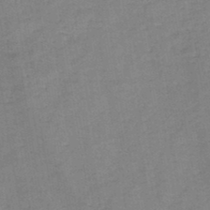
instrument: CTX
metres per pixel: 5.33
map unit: HNb
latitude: -46.2928
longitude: -38.1767
